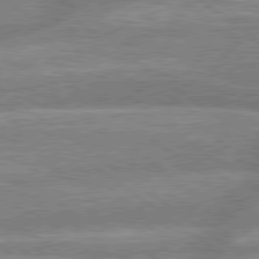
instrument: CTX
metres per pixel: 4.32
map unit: lApd
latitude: 79.0837
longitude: -159.1970
